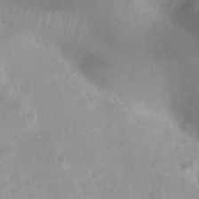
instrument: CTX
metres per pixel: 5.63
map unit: Nhu
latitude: 28.6868
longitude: -55.7449
